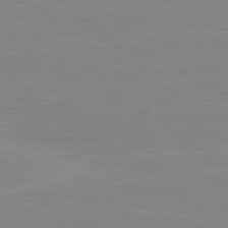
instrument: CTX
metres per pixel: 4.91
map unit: lApd
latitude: 80.6301
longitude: 171.5399
